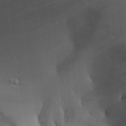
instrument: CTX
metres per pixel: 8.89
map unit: Aa
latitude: 26.9892
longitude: -132.0255
